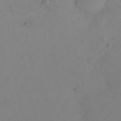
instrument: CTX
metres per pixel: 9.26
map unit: Nhu
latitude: 23.8016
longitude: -62.4412
